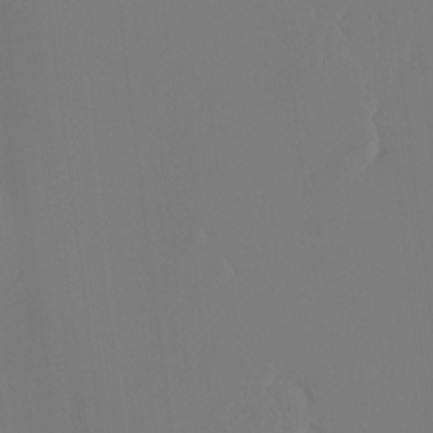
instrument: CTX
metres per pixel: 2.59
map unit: Hto
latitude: -8.6707
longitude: -46.2145
